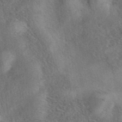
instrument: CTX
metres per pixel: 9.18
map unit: eAb
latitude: 40.4789
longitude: 107.4833
